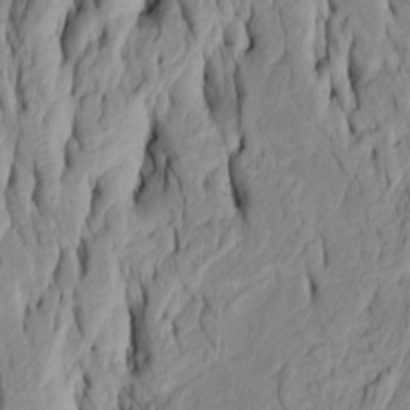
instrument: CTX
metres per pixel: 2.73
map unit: Htu
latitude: -5.9178
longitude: 151.6721
